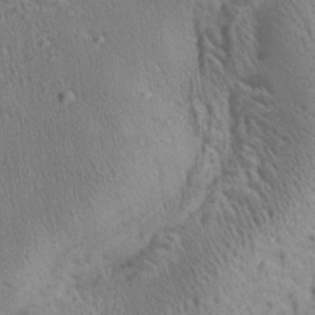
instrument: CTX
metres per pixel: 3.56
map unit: Aa
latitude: 28.2900
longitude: -137.3482
